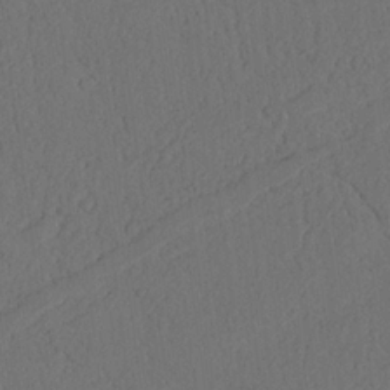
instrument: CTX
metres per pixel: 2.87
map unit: Nhu
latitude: 21.8961
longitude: -74.4601
